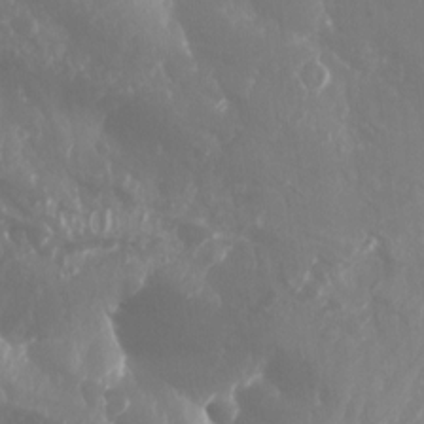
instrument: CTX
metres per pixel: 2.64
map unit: Nhu
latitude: -13.8045
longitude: -64.1767
